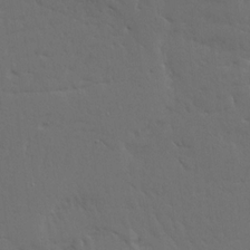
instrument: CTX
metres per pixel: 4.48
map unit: Ave
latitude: 15.8962
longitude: -139.3482
